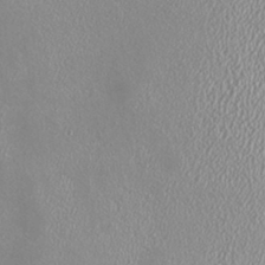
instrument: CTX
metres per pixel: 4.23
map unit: HNhu
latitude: -0.4440
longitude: 0.4629
